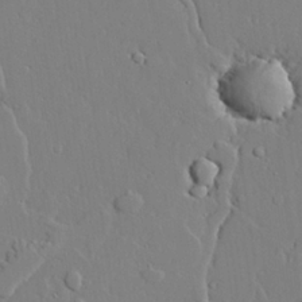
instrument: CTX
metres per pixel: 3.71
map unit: lAvf
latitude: 24.8191
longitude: -110.5924
